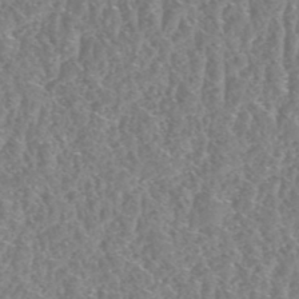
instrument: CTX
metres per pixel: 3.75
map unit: HNhu
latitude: -48.5007
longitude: 29.7478
